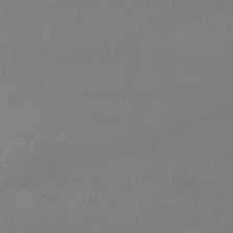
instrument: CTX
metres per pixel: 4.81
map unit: lHb
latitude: -47.0297
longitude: 75.5777
